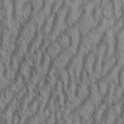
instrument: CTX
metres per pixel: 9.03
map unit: Aa
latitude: 34.1577
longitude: -138.1767
